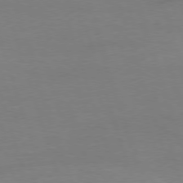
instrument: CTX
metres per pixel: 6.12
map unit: Ap
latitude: -76.7085
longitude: -73.3482
